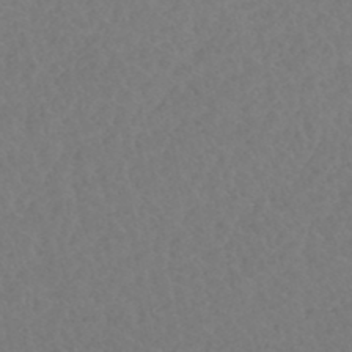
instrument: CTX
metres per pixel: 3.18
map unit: HNhu
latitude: -46.8597
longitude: 30.5573
